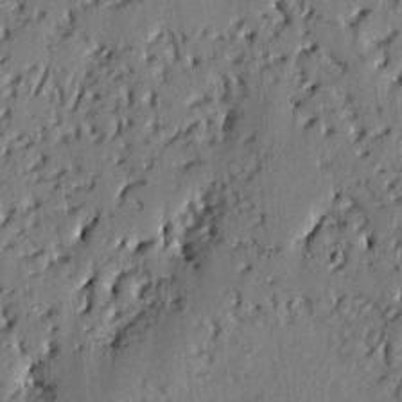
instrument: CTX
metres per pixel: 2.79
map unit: lAvf
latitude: -2.7274
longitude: -108.0255
